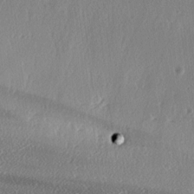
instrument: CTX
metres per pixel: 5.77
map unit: lAa
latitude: -6.2361
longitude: -124.4601
